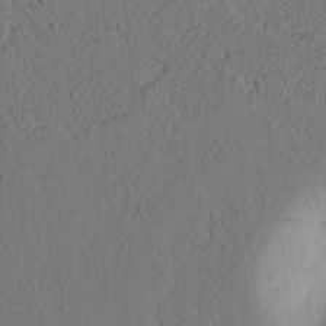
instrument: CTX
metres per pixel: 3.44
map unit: lAvf
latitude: 8.8002
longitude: 165.9178
